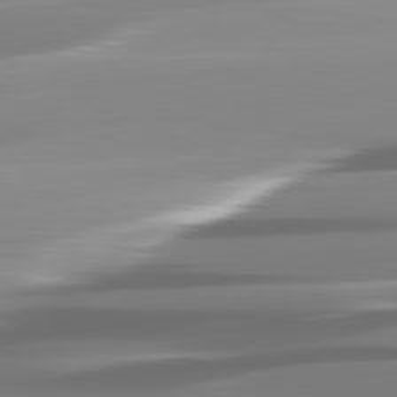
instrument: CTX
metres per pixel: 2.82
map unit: lApd
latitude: 82.0255
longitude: -136.6491
